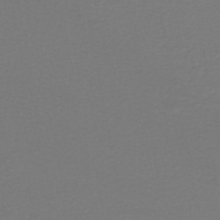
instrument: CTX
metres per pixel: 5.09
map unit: HNhu
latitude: -47.4265
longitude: 98.4440
